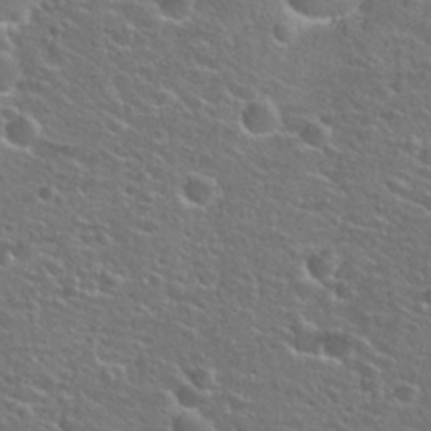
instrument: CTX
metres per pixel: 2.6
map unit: Hto
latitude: 25.8205
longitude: -50.0255
